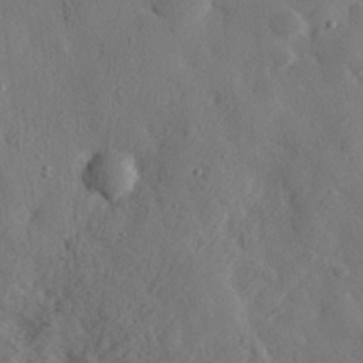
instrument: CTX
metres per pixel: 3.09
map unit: eHh
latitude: 29.8205
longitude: -77.8016
